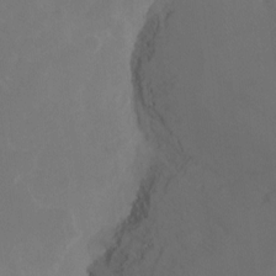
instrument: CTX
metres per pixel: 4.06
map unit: Hto
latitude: -8.0283
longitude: -50.8758
